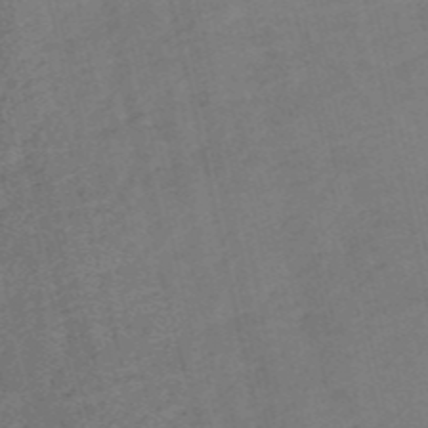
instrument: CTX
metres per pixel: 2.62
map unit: HNb
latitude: -54.4440
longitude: -46.1578
